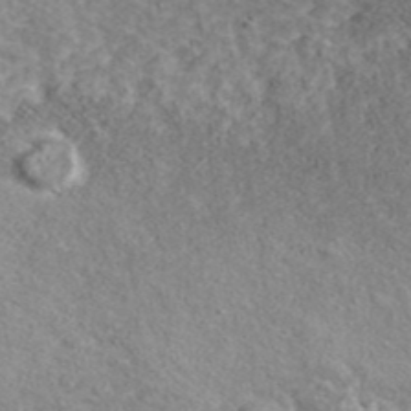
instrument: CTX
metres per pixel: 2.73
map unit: ANa
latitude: 41.4426
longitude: 17.6533
